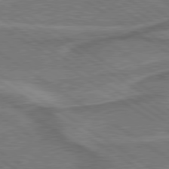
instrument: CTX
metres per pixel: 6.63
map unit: lApd
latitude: 79.7828
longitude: 172.8408
